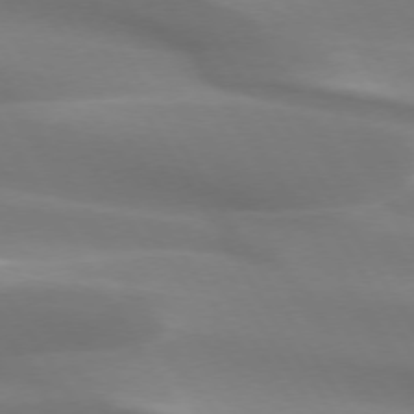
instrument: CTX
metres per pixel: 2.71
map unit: lApd
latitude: 73.5183
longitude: -50.1766
